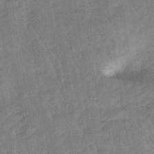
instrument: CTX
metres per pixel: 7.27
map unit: eHb
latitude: -48.3118
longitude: 85.5210
